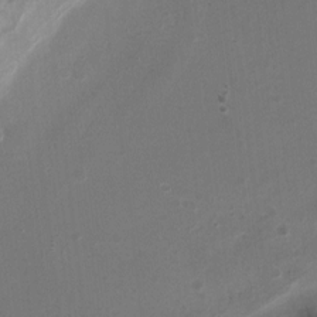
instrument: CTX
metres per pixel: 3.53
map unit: Ht
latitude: 2.7624
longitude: -27.7639
